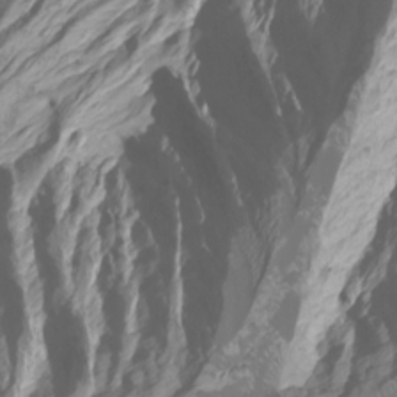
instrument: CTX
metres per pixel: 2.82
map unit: Htu
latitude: -6.8219
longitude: -71.1781
